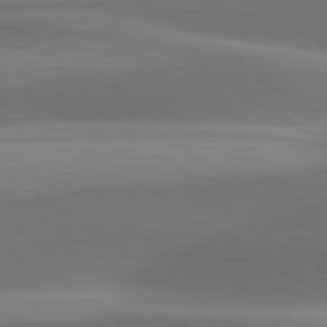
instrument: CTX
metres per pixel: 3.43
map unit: lApd
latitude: 79.6127
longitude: -87.6883
